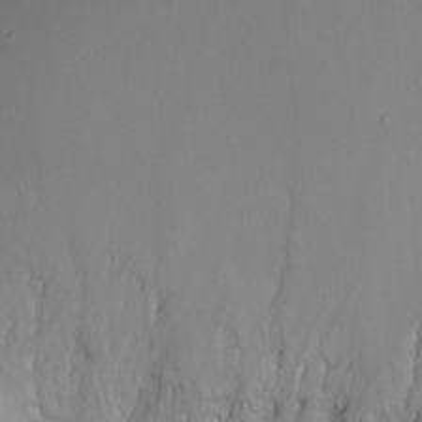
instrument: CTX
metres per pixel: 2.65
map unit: Nhu
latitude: -9.4454
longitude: -77.8205
